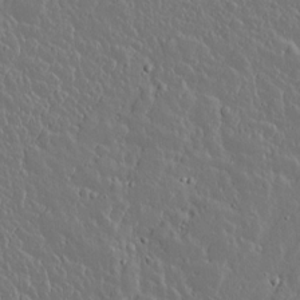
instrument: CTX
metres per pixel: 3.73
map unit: lAvf
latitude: 14.7625
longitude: -127.8017
